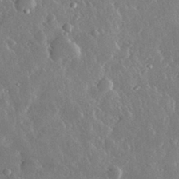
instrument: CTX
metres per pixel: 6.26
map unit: lHvf
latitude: 33.4049
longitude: -90.0444
